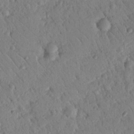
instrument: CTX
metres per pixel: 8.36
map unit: Nhu
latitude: 20.7058
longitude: -78.8569
